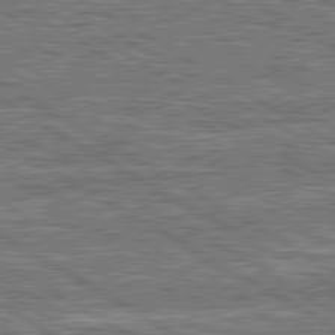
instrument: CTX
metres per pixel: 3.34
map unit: lApd
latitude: 80.5546
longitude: 172.2739
